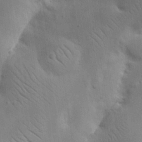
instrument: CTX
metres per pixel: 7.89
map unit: Nhu
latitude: 19.6505
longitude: -73.9151
